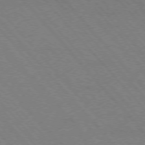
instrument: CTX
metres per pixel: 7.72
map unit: Hpe
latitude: -76.6896
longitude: -13.3293
